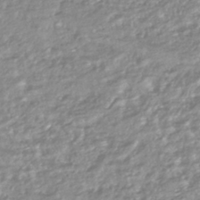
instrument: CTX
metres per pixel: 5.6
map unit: HNhu
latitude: -44.4629
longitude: 96.3684
